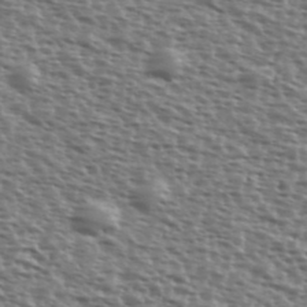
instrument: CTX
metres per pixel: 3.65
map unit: Ave
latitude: 39.4615
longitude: -112.1956
